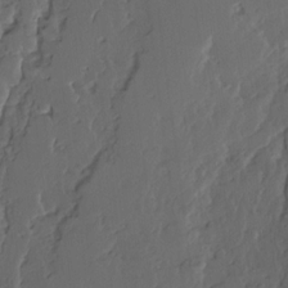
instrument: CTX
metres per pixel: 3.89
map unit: Ave
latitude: 14.2901
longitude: -136.1011
